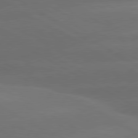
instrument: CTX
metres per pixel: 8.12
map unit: lApd
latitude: 80.6679
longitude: -146.5168
